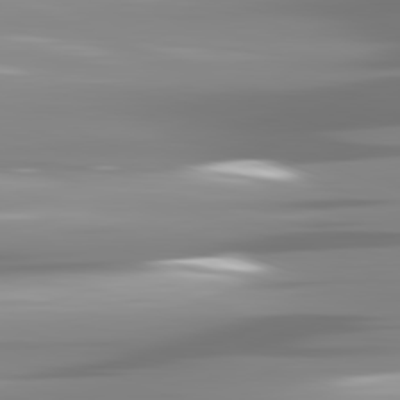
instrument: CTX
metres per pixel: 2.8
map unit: lApd
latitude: 81.8394
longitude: -139.5749
